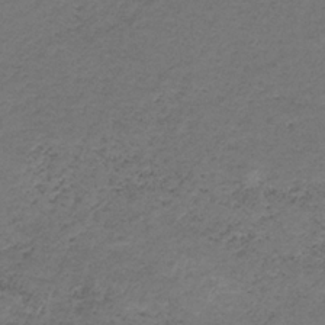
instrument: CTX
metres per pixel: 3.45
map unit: HNb
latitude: -32.4818
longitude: 61.1431
